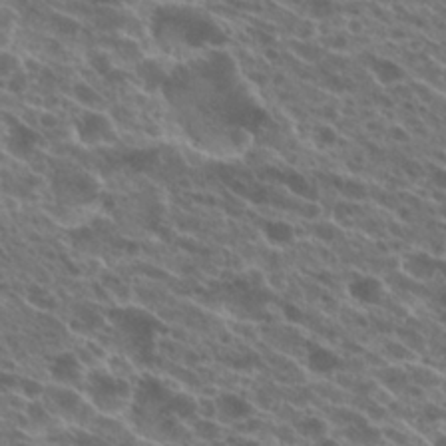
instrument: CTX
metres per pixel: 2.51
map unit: Hto
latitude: 24.3278
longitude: -40.3278
